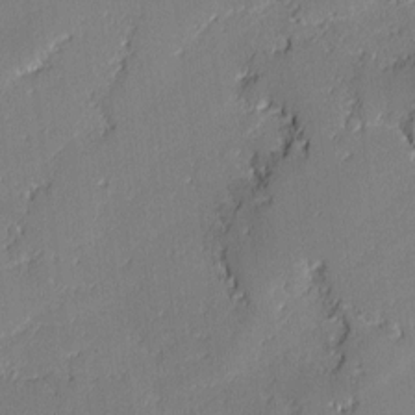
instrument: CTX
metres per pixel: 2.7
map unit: lAvf
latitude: -1.3510
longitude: -109.1403
